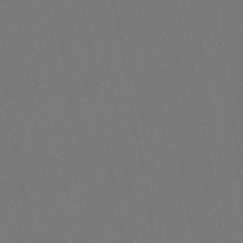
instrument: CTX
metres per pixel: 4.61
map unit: lHb
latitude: -47.7855
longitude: 73.2376
